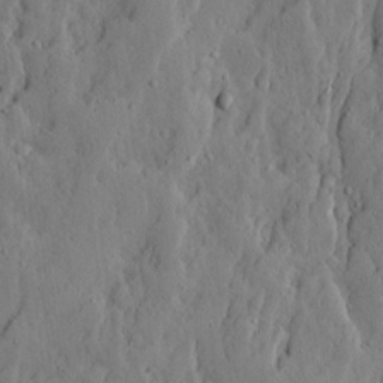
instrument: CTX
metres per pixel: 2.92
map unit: Ave
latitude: 13.7450
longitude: -133.6883
